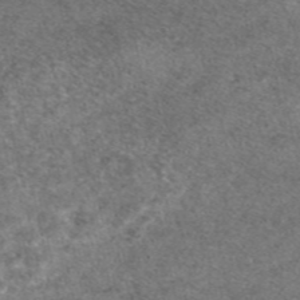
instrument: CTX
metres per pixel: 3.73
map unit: eAb
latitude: 47.0837
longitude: 107.7289
